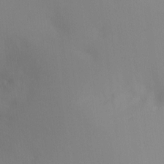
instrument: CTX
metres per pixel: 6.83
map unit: Ht
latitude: -11.5210
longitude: -45.6316
